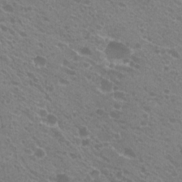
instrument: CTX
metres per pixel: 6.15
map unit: Hto
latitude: 21.1592
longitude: -34.5168
